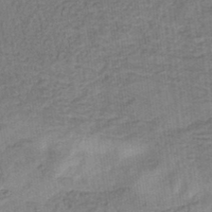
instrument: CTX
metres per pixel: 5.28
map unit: eHb
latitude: -35.3510
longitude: 79.3509
